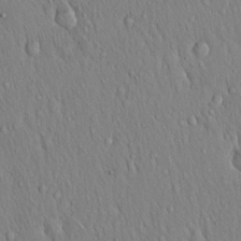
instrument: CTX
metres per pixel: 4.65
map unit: Hto
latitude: 17.4049
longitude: -58.4979
